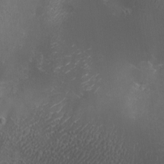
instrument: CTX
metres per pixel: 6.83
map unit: eHh
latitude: -3.6532
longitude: 19.2754
